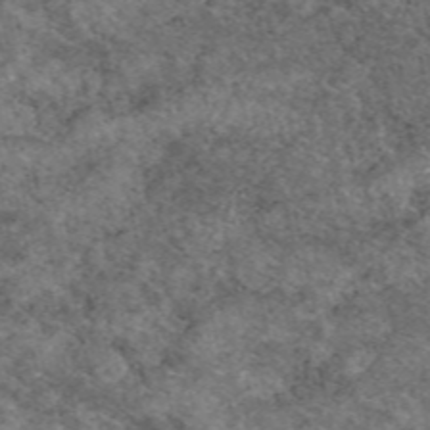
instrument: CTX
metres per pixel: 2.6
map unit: eAb
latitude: 49.8205
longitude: 112.2173
